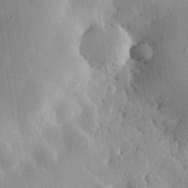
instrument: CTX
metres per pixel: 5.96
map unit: eHh
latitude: 30.5735
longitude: -79.6127
